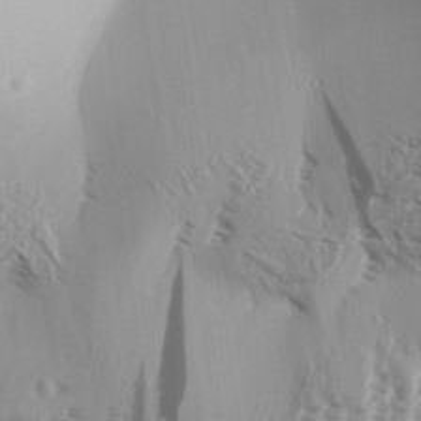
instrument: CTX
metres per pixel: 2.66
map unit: Aa
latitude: 32.9514
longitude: -138.1767
